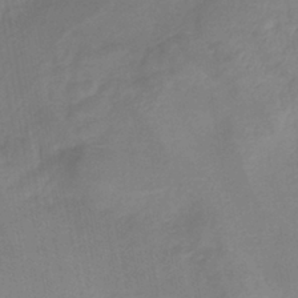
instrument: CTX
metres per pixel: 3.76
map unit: lHb
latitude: -41.6722
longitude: 77.3699
